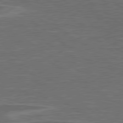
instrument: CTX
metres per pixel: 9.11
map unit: lApd
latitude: 79.3671
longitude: -91.6694
